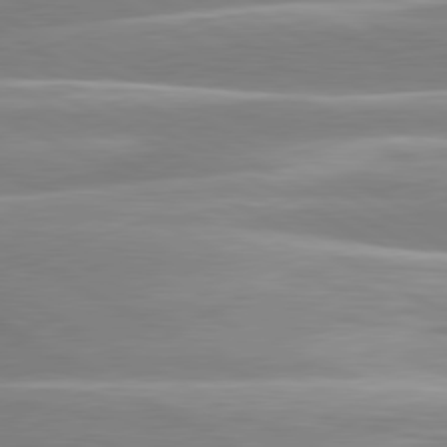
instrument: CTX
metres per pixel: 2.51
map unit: lApd
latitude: 80.3845
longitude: -129.4426
